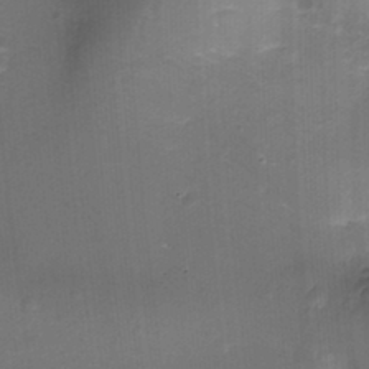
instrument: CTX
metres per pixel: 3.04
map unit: Ht
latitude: -18.5574
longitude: -44.3467
